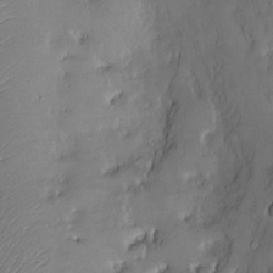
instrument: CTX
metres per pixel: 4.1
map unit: Nve
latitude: -10.0661
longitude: 173.3698
